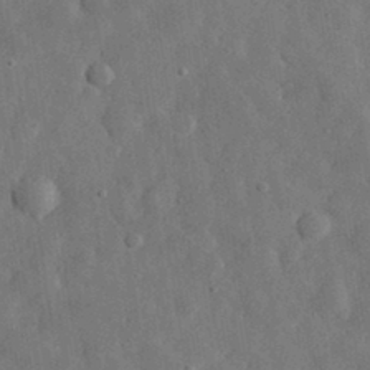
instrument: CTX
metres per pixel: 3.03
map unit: eHh
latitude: 31.3671
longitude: -77.5182
